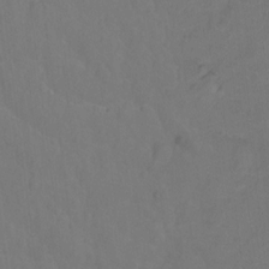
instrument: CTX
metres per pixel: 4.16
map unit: Hto
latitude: -2.3684
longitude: -34.4979
